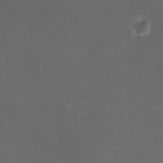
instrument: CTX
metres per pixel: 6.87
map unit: HNhu
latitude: 8.1956
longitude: 9.8989
